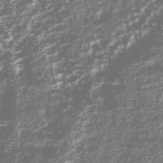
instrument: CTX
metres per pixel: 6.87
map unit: Nhu
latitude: -40.6896
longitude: -83.5938
